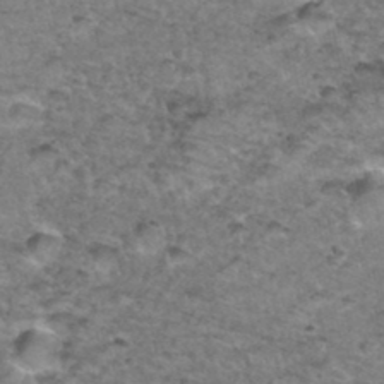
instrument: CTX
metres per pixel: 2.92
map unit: Hto
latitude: 35.9339
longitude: -48.2900
